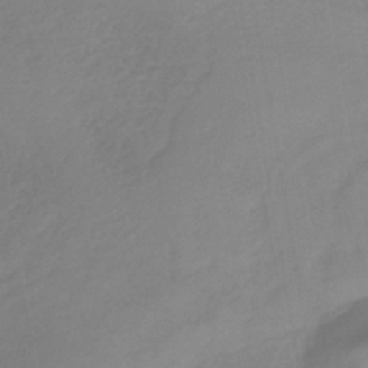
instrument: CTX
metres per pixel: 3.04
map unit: lHb
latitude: -37.7477
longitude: 72.0850
